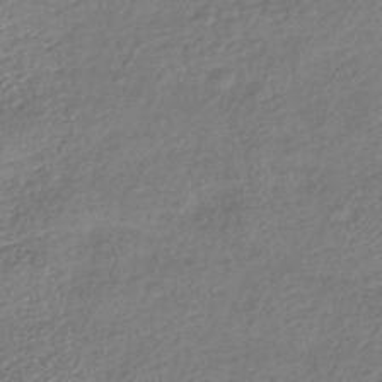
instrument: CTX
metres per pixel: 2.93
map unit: HNhu
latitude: -42.4251
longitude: 99.2565
